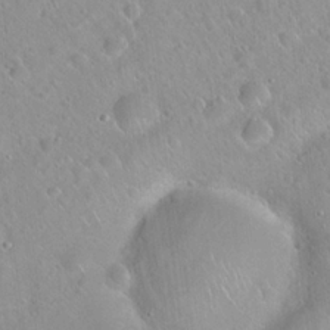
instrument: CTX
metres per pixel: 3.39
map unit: Hto
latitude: 20.6491
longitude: -53.2348
